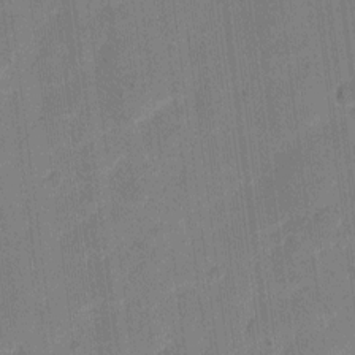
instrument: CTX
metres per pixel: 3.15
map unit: eHh
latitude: 11.0648
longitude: -67.0269
